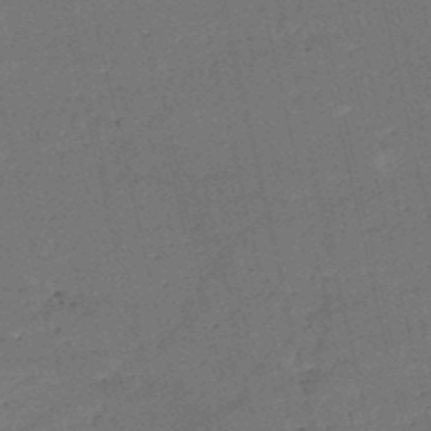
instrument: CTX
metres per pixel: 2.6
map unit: HNb
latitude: -50.9920
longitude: -40.9513
